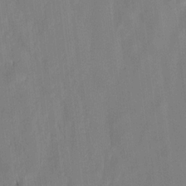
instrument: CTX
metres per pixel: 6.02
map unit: lAvf
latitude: 7.3482
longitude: 166.1984
